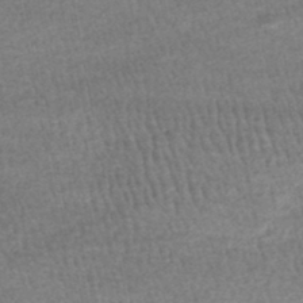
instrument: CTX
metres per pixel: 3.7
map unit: HNhu
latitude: -48.2740
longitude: 102.6707
